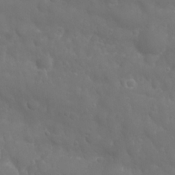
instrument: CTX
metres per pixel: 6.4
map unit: Nhu
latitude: 24.3656
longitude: -61.2537
